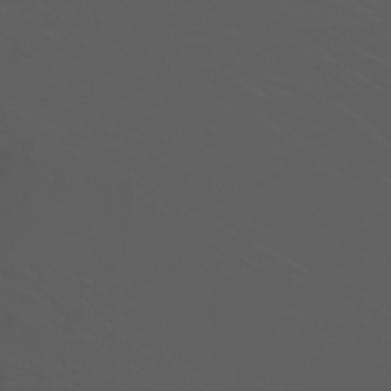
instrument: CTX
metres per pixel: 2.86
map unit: Nhu
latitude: -11.3510
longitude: -64.7057
